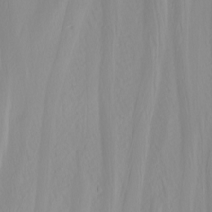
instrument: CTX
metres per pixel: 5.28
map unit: Nhu
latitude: -4.2361
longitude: -86.1011
